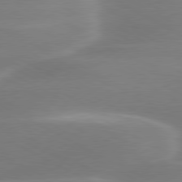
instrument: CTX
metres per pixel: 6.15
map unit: lApd
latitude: 79.4238
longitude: -115.6882
